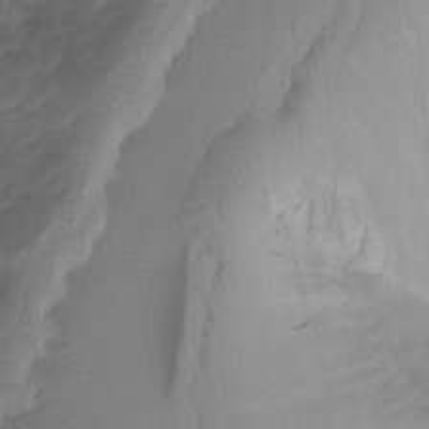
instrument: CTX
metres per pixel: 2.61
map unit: Hto
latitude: -7.1620
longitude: -47.4616
